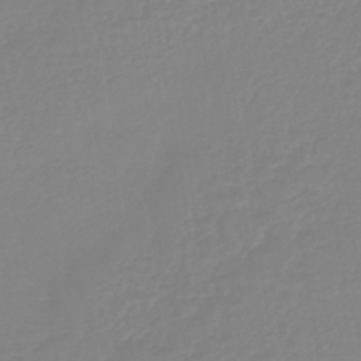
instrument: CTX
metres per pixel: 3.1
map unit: lHb
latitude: -44.6330
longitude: 79.3509
